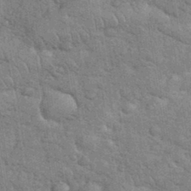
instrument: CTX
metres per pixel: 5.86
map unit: eHh
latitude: 35.2914
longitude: -65.5749
